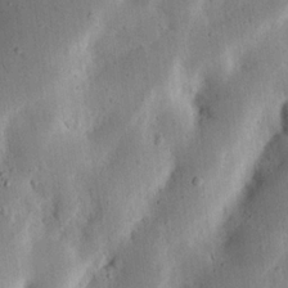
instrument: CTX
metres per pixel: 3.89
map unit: Nhu
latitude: 19.2348
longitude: -74.9514
